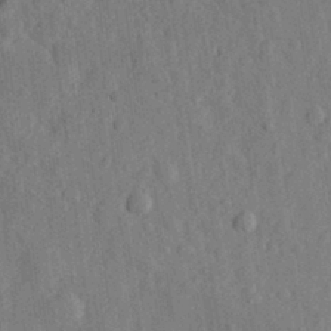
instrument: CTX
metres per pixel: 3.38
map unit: eHh
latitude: 29.1781
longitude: -76.5923
